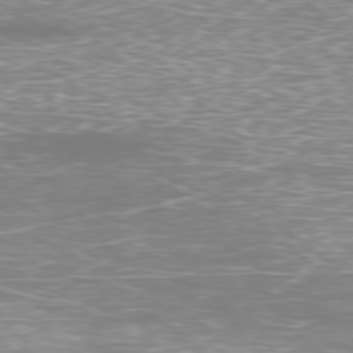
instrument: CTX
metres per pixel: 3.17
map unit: Ap
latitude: -79.6910
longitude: -61.3481
